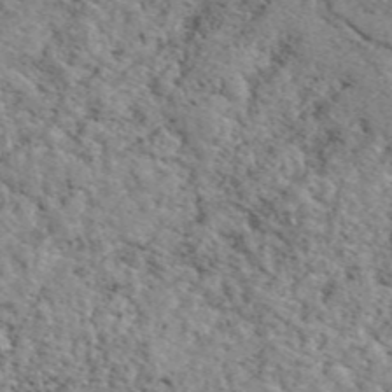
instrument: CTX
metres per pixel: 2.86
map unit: eAb
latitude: 49.3104
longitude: 111.6344
